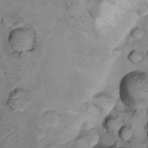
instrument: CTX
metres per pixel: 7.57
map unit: Nhu
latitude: 13.3671
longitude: -28.9702
